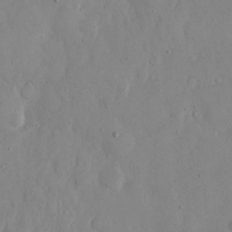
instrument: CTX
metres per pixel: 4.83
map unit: eHh
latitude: 12.4034
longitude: -69.4238
